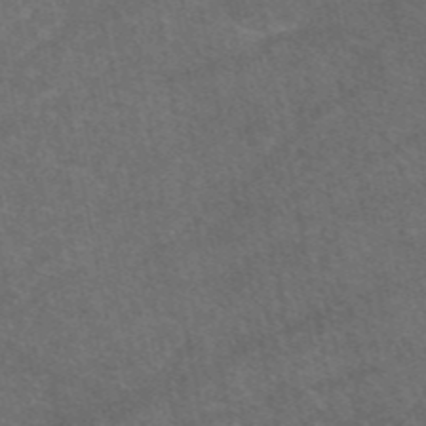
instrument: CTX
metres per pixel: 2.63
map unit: eAb
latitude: 47.8773
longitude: 112.8975
